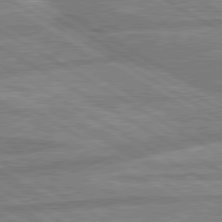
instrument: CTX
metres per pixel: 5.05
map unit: lApd
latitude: 80.2900
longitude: -170.9325
